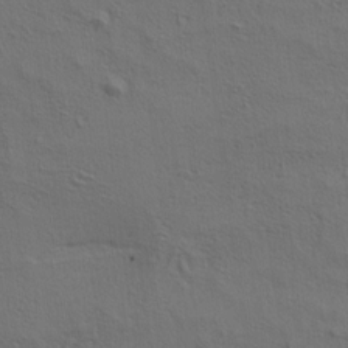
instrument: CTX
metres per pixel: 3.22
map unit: lAa
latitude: 4.5924
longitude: -112.9514
